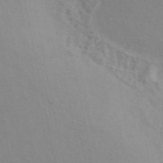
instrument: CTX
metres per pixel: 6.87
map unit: ANa
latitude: 49.9339
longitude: -73.1026
